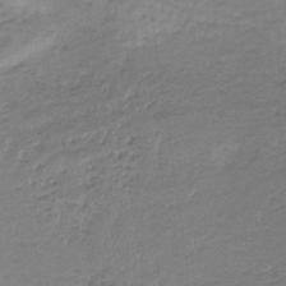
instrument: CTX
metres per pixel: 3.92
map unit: lHb
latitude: -33.5777
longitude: 68.9730
